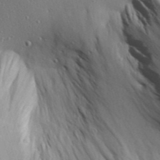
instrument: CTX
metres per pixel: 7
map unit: Aa
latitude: 29.1025
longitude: -138.9514
